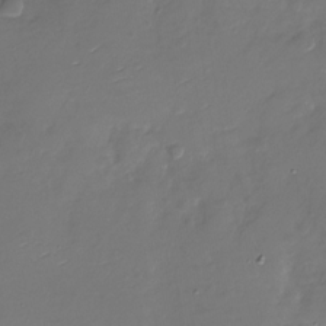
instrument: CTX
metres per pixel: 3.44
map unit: Nhu
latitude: -28.6330
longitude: -60.2900
